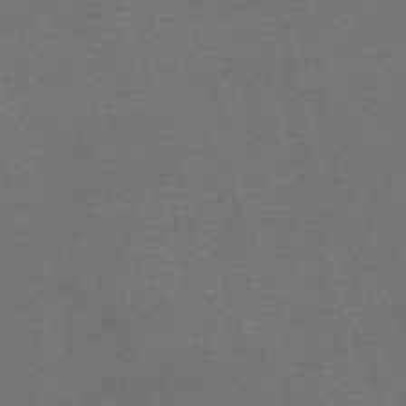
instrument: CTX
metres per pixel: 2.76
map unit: eAb
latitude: 47.4994
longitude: 105.3131
